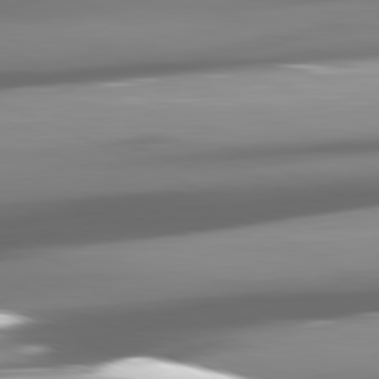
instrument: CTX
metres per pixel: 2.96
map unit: lApd
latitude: 81.7072
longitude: -145.9717
